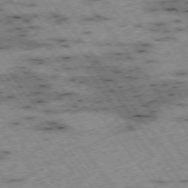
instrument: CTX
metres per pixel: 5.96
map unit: Hpe
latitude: -74.6897
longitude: 4.5196
